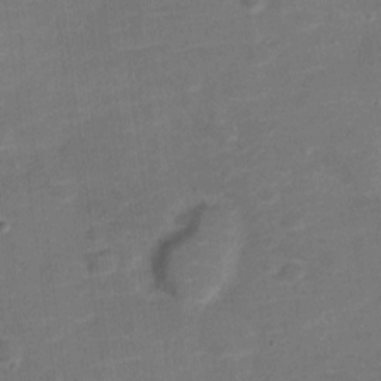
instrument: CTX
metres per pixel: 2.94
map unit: Nve
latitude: -20.8974
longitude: 103.7667
